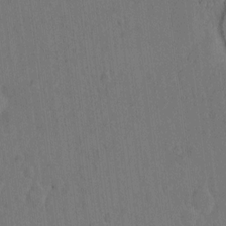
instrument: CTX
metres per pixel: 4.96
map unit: Hto
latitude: 8.2334
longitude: -60.8569
